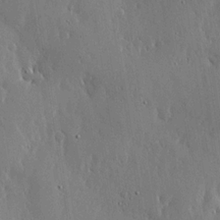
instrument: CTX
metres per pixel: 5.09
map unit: lHvf
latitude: 18.4790
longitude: -117.2348
